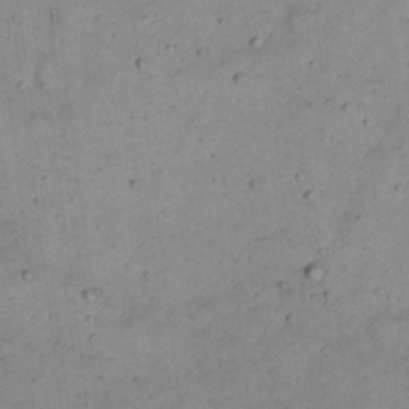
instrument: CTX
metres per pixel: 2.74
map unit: Nhu
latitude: 22.4034
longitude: -70.2900
